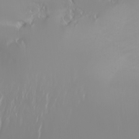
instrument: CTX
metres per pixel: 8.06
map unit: Nhu
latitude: -6.7085
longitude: -89.5560
